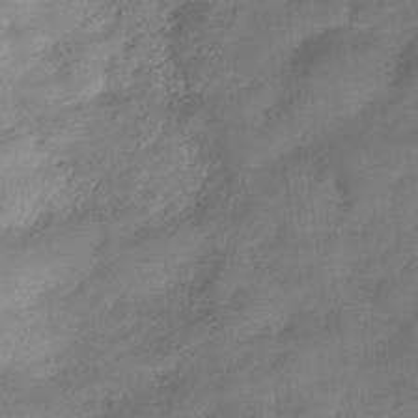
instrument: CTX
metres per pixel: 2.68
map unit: Hve
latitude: -32.1039
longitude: 92.4629
